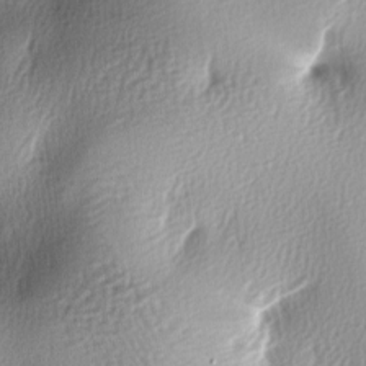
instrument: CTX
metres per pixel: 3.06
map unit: lAa
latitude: -5.7099
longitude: -122.9703
